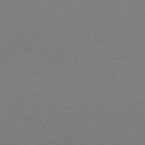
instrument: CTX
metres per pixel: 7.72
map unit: Hpe
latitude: 77.3670
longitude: -124.5356
